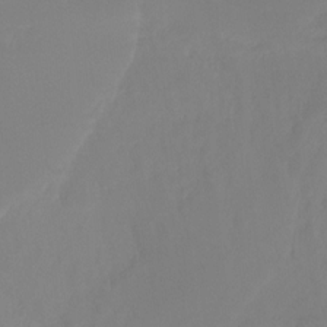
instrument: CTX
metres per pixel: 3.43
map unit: Hto
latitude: -8.3873
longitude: -48.6302
